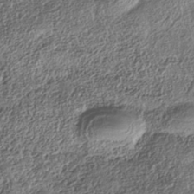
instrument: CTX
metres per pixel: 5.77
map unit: Nhe
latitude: -38.3306
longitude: 137.4454
